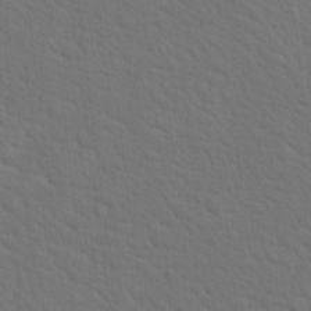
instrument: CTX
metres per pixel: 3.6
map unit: Hto
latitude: 18.6490
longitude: -34.0633
